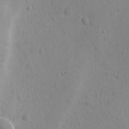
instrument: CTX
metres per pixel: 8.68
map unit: Ave
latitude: -8.6140
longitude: -121.5938
